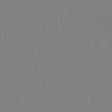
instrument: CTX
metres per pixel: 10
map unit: lAvf
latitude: 16.9136
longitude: -126.2334
